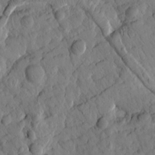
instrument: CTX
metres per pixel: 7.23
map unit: Htu
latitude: 1.5371
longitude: 177.8233
